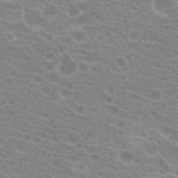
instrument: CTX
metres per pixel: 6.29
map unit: Hto
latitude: 21.3482
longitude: -40.4978
